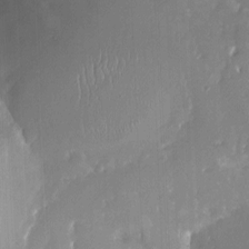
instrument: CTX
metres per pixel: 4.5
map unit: Nhu
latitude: -16.3873
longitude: -57.9906
